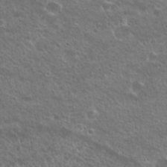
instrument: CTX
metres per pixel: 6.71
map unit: Nhu
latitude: 24.8946
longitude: -50.8758
